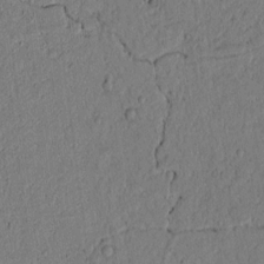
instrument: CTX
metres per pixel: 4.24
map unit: lAvf
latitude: 4.5357
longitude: 164.8408
